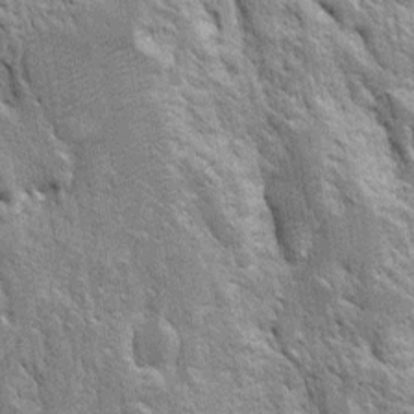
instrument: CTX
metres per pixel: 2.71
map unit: Htu
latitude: -3.9556
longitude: 151.0297
